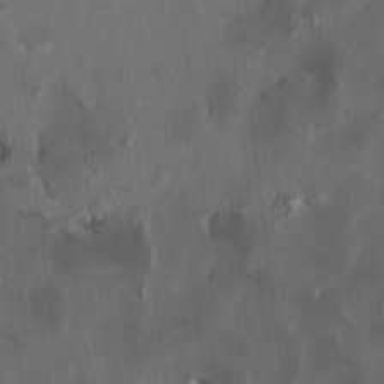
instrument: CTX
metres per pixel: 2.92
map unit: HNhu
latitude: 1.4804
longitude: -3.7827
